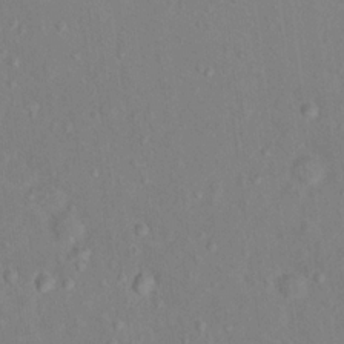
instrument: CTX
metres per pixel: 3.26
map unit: Nhu
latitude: 13.2537
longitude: -36.4979
